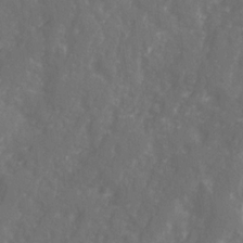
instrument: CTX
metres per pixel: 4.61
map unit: Ave
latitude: 21.0837
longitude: -131.9906
